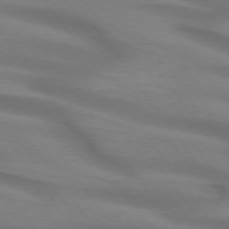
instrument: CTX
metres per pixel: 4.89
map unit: lApd
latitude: 74.6868
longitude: -59.7072
